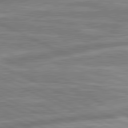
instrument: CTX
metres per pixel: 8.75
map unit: lApd
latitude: 81.4615
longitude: -174.1956
